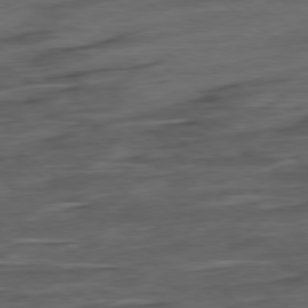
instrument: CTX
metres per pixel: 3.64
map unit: Hpe
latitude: -79.1431
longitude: -19.2159
